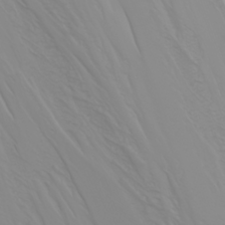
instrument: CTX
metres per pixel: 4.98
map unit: Nhu
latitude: -0.2173
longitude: -75.8583
